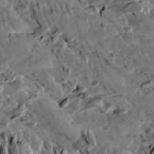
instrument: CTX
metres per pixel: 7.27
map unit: Aa
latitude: 13.1781
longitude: -144.2144
